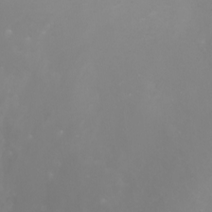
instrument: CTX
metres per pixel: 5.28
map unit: Nhu
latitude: -5.0108
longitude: -74.1011
